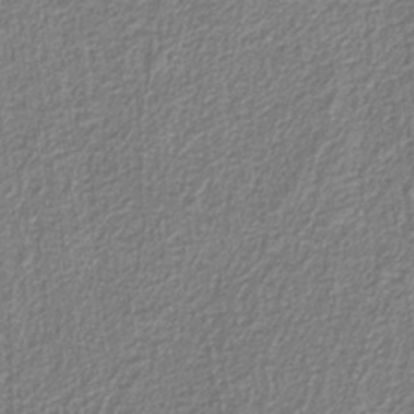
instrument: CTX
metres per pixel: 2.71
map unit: eAb
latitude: -39.0298
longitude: 52.2172
